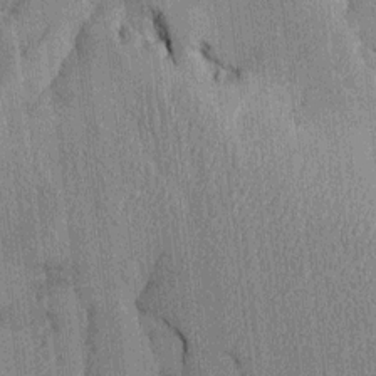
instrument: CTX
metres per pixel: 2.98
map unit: Htu
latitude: -7.7288
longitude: 176.2551
